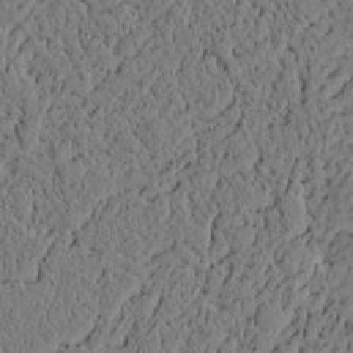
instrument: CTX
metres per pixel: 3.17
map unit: lAvf
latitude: 4.8191
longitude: 166.2361
